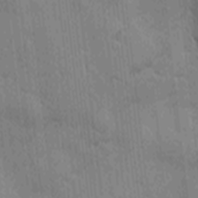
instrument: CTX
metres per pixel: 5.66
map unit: Ave
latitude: -9.8611
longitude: -123.0081
